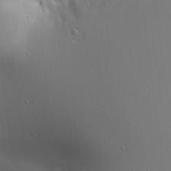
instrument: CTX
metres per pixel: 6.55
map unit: Aa
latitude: 18.9513
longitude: -141.3103
